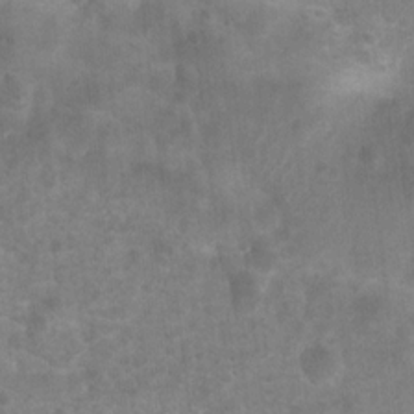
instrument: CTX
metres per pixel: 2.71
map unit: Nhu
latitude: 8.7624
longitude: -22.2900
